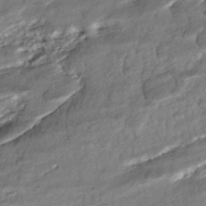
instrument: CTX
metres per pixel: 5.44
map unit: ANa
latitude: -42.8596
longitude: 107.6344
